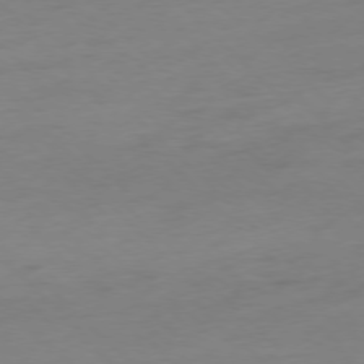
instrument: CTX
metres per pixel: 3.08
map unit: Ap
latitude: -77.3132
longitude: -63.1215
